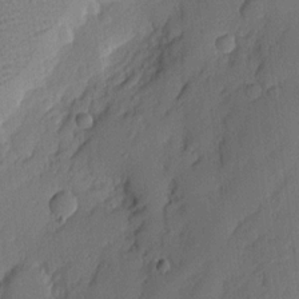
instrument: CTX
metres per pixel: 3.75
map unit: Nhu
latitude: 1.8772
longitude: -76.5356
